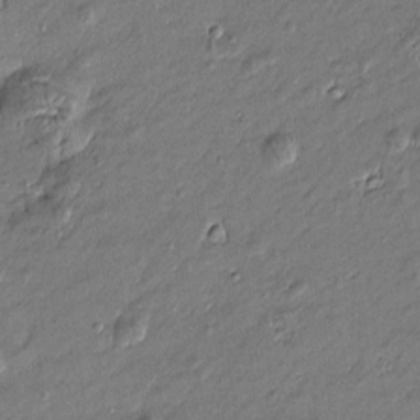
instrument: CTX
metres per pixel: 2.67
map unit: Htu
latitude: -6.7652
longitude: 177.0109
